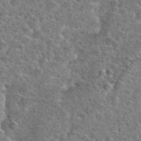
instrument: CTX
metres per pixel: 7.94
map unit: Hto
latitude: 24.5734
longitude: -46.8947
